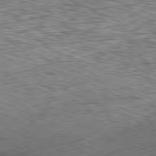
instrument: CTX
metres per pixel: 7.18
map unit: Ap
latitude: -81.1053
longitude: -71.3859
